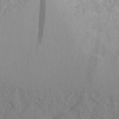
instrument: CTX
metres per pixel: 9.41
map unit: Aa
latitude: 31.1215
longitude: -140.4034
